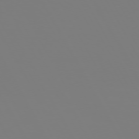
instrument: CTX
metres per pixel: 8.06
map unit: Hpe
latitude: 72.3657
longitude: -125.8016
